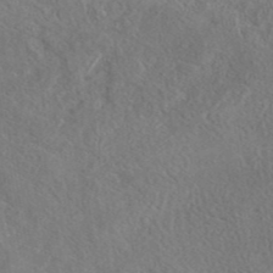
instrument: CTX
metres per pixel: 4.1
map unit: eAb
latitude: 41.4237
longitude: 104.3306
